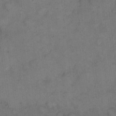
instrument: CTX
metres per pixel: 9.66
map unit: eHh
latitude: 11.0270
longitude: -62.2712
